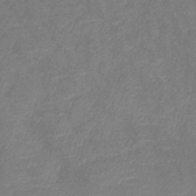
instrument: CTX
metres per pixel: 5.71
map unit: lHb
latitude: -40.6896
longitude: 77.6344
